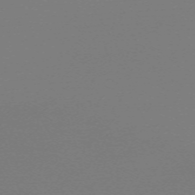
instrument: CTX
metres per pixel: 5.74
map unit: eHh
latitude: -63.0108
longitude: 52.3495
